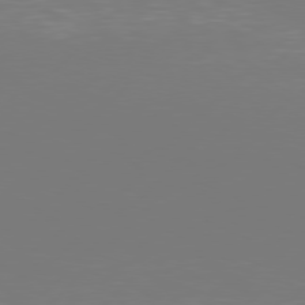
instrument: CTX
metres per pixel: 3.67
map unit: Hpe
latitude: 77.0080
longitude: -137.3671
